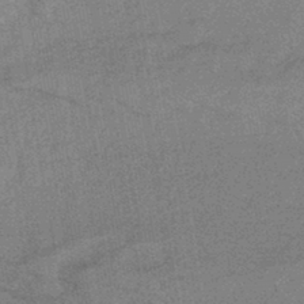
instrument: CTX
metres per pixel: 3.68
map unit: eHb
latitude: -43.9745
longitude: 86.3873
